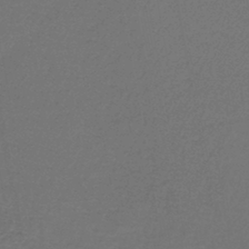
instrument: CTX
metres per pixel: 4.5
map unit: lHb
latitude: -43.6154
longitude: 62.5007
